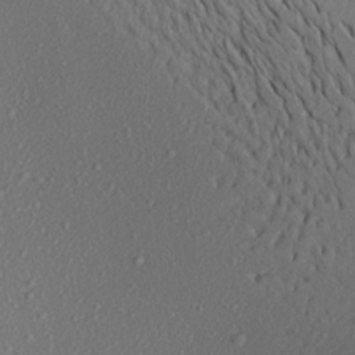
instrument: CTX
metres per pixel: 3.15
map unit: Aa
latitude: 21.2537
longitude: -144.8191
